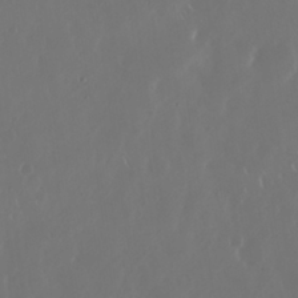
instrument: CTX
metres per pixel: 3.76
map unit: Nhu
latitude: 30.3845
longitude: -59.8583
